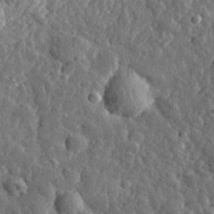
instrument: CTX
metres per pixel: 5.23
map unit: eHh
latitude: 33.6316
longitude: -80.1011
